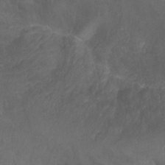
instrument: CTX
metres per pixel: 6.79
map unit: Nhu
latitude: -8.9164
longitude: -42.8569
